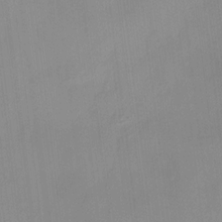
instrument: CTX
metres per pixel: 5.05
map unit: HNhu
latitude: 11.8395
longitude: 9.4454
